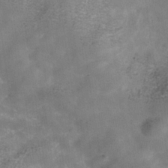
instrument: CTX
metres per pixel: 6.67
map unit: Hve
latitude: -30.9164
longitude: 93.7478
